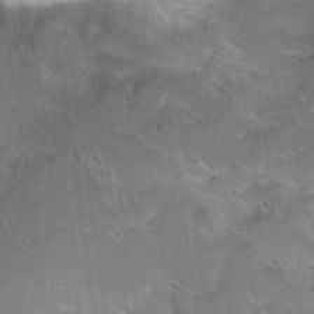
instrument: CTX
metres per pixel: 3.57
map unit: Hto
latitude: 19.1592
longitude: -41.6693
